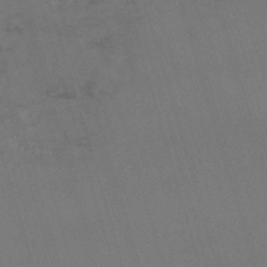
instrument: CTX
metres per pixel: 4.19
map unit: lHb
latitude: -43.9367
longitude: 77.4265
